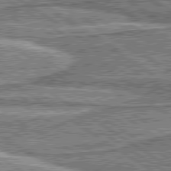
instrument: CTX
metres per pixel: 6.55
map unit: lApd
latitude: 80.3278
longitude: 173.5021
